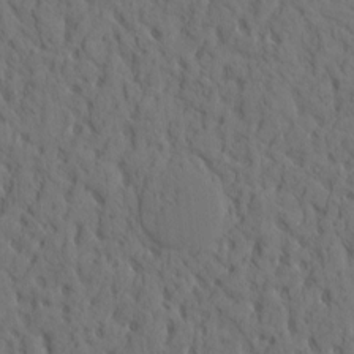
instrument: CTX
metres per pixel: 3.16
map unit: eHh
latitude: -1.7856
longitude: 17.7856
